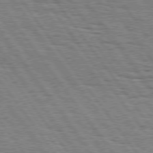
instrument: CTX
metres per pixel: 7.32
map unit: Hpe
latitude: 74.9703
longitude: -152.5168
